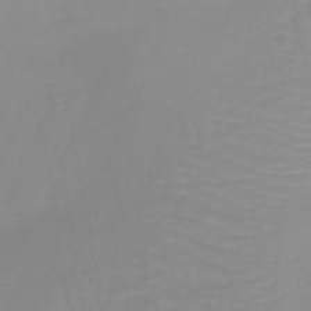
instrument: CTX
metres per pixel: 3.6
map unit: lHb
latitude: -40.3873
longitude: 60.0283
